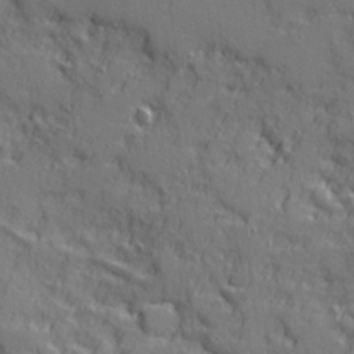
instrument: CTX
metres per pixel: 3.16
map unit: Ave
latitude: 11.4049
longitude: -101.6883
